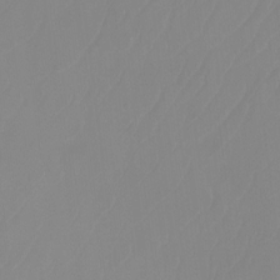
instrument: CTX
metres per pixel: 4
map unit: Ht
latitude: -14.1228
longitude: -50.3278
